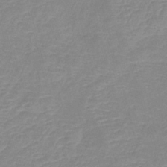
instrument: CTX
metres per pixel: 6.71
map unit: lHb
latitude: -40.2928
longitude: 76.0661
